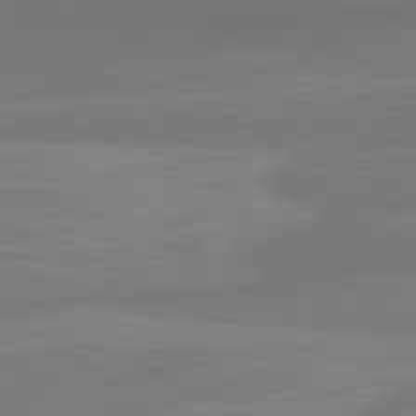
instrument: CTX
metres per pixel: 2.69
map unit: lApd
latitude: 82.0633
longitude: -173.3292
